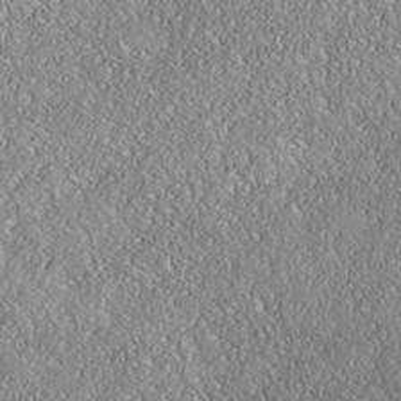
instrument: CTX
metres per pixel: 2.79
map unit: Nhe
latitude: -38.1039
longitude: 138.2551
